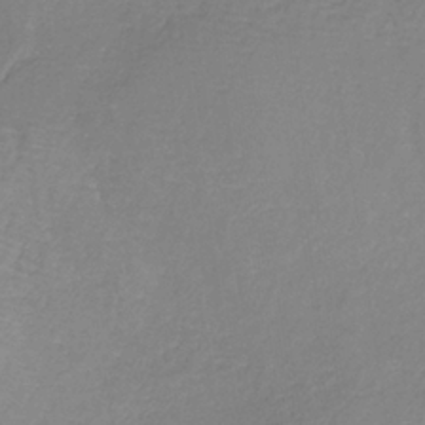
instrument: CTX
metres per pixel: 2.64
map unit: HNb
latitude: -34.1417
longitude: 55.2565
